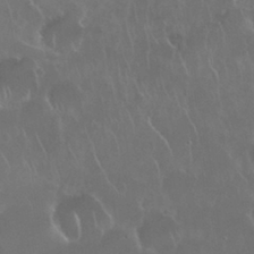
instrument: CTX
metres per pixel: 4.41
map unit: Nhu
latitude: 28.1767
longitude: -62.1767
